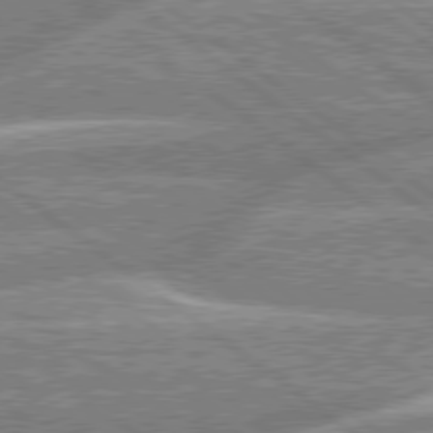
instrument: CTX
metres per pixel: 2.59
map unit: Hpe
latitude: 78.7058
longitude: -159.1970
